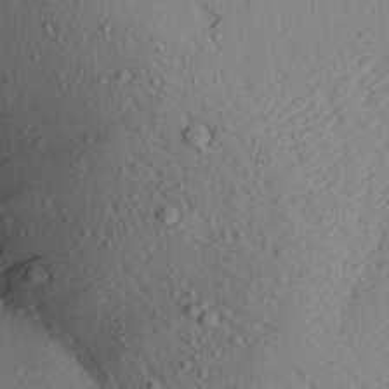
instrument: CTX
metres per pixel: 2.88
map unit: Aa
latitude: 18.4034
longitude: -147.3104
